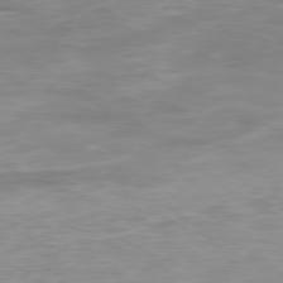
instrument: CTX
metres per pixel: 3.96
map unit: Ap
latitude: -78.6896
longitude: -97.8016
